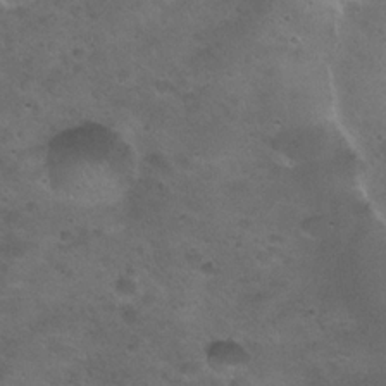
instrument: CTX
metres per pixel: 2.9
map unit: Hto
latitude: 22.3467
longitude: -55.0080
